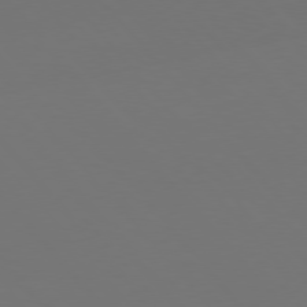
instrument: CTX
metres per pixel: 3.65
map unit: Hpe
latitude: 76.6301
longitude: -166.4979
